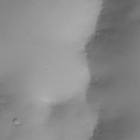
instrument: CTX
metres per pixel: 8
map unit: Nhe
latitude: -37.7666
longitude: -147.8017
